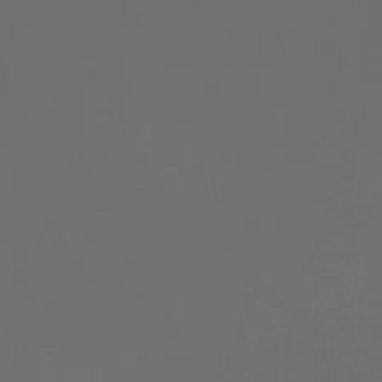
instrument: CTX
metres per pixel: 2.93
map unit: Nhu
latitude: -7.1431
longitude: -91.9339
